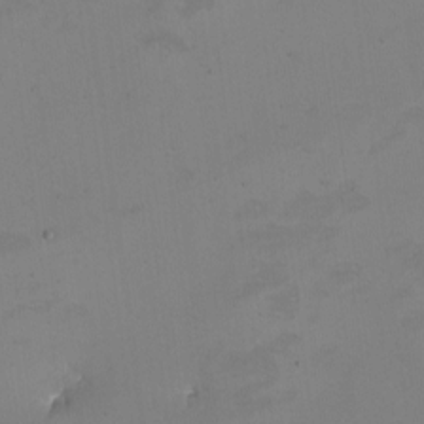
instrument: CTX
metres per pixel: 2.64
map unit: eHh
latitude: -5.1809
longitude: -78.9892
